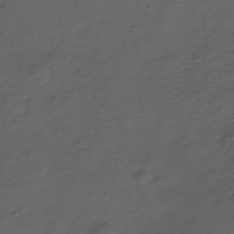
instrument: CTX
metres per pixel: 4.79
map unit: Nhe
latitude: -34.7274
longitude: -88.7813
